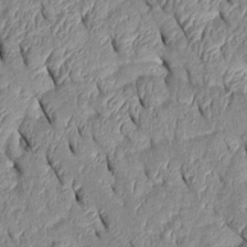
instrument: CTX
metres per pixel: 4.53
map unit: Htu
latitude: 1.4993
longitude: 149.1243
